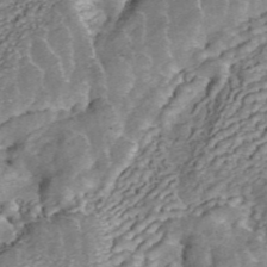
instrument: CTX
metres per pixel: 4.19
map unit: ANa
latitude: 45.1970
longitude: 25.5210
